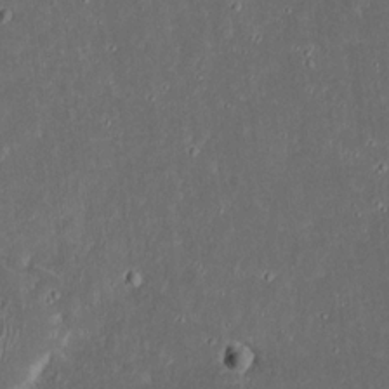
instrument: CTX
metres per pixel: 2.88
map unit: eHh
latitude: 17.6694
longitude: -73.5372
